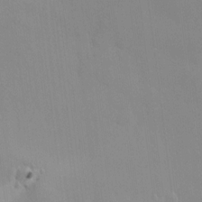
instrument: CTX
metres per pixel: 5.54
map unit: HNhu
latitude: 5.9528
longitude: 1.0109
